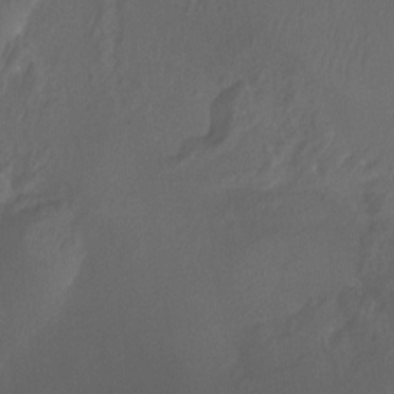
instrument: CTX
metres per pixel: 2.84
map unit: Ht
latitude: -12.2362
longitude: -44.2144
